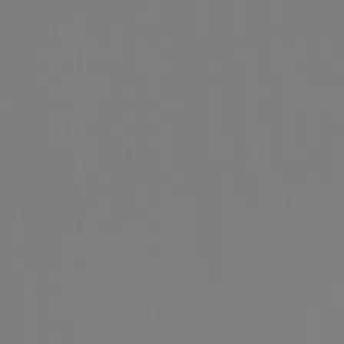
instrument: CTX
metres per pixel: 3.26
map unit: Htu
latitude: -12.5952
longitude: -70.2333
